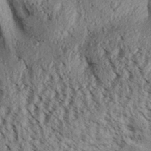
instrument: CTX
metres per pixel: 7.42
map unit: Aa
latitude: 31.8395
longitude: -136.7247
